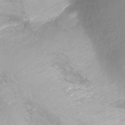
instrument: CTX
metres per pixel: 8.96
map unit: Ht
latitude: -16.3307
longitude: -42.6113
